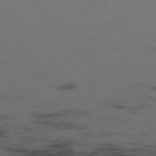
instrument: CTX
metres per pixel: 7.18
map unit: Hpe
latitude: -76.8786
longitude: -18.6868
